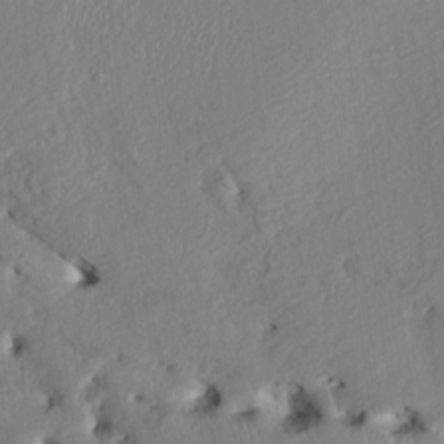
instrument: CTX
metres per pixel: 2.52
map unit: HNhu
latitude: 3.8205
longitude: -4.5735
